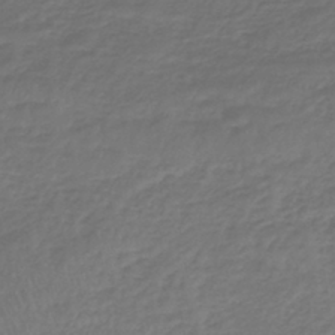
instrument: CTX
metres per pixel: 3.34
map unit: lHb
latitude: -39.4644
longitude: 72.4440
